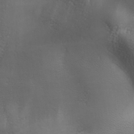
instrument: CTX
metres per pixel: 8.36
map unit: lAa
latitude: -6.8030
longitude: -121.9150
